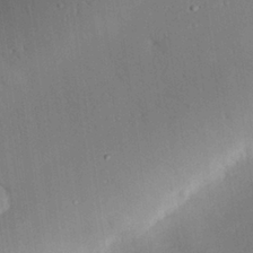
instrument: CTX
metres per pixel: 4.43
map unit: eHh
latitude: 27.7450
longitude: -79.8206
